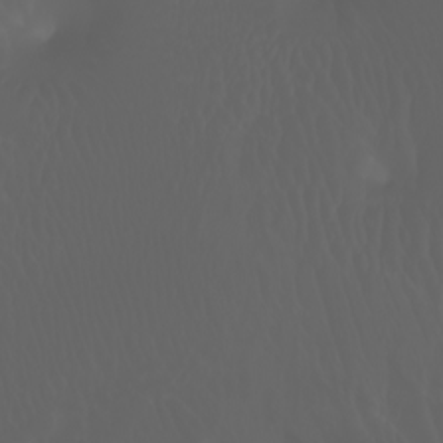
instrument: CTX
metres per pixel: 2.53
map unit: Nhu
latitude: -7.6344
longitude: -84.1767
